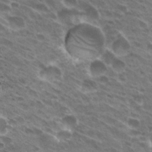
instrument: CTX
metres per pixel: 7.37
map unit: Hto
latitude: 31.6883
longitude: -43.4615
